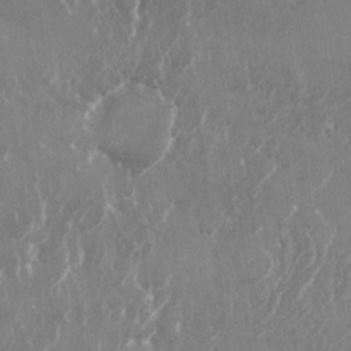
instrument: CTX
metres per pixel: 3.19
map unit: Nhu
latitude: -22.6330
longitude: -72.3657
